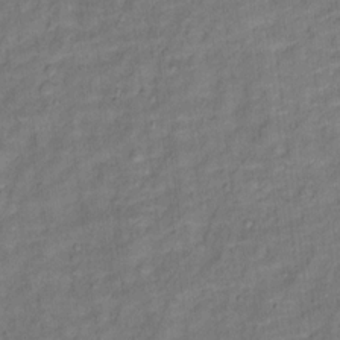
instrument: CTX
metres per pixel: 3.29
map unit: Ht
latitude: 11.5938
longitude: -40.4601
